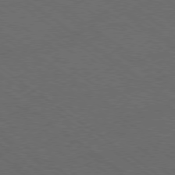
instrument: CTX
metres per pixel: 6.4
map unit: Ap
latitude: -79.2565
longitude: -64.0255
